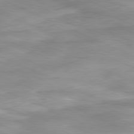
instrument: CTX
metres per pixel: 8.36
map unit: Ap
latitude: -81.5399
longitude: -82.1011
